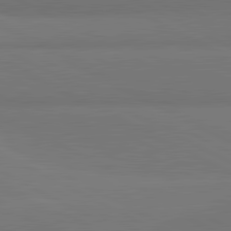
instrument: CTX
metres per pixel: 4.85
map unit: lApd
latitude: 81.7639
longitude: 159.0297
